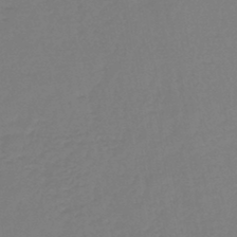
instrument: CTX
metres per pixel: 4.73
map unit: lHb
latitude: -44.6141
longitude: 59.9745
